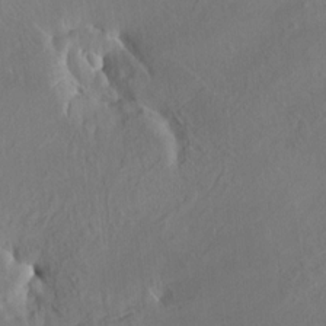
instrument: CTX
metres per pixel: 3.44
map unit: HNhu
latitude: 4.9892
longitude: 13.1431
